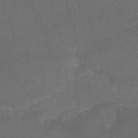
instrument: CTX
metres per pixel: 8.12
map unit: Htu
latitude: -7.8989
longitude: -33.5938
